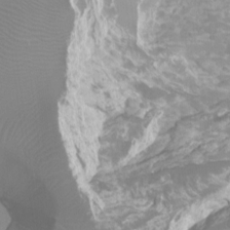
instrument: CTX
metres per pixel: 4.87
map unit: Ht
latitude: -4.4062
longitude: -18.6112
